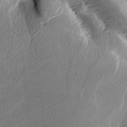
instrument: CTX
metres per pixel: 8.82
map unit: Ave
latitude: -6.7841
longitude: -122.8191
